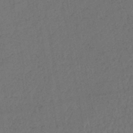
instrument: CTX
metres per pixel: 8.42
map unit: lHb
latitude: -43.4265
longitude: 68.2739
